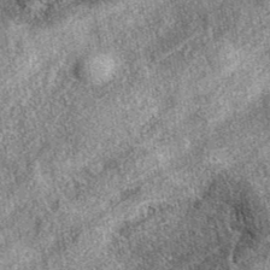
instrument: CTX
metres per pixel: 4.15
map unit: eAb
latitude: 38.8569
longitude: 108.4818
